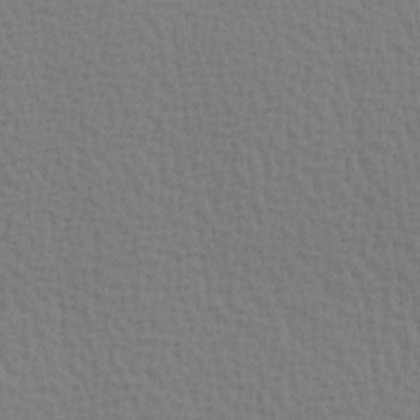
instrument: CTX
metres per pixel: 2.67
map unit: Hve
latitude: 2.1578
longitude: -125.2725
